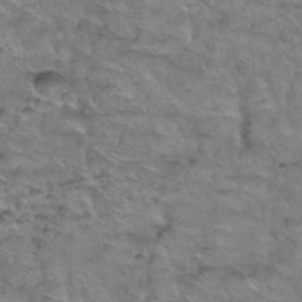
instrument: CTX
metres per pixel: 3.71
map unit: Hto
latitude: 38.6112
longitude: -44.3467
